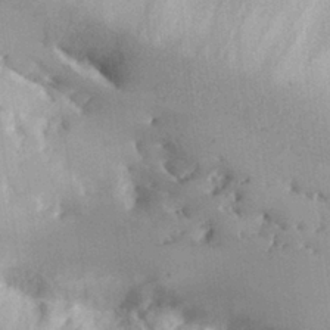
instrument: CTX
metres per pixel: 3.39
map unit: Hve
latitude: 28.7246
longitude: 145.4077
